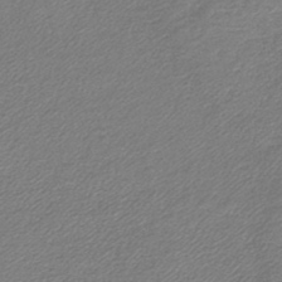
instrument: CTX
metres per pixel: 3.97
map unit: lHb
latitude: -45.1431
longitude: 59.2186
